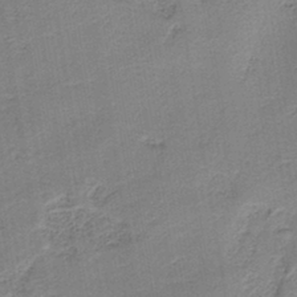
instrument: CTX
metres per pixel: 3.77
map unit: HNb
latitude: -40.4629
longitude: 50.6329
